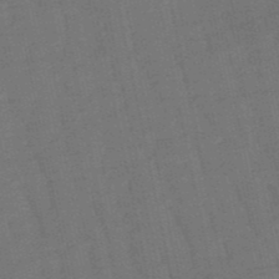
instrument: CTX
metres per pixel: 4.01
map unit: eHb
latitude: -50.4062
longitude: 78.5195
